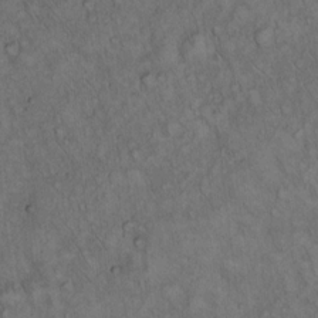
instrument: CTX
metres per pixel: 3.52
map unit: Hto
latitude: 15.6127
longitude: -57.0080
